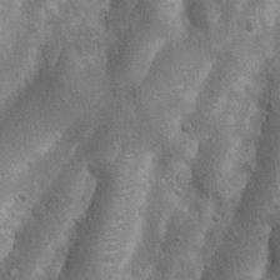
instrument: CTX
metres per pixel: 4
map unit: Nhu
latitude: 7.2726
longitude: -22.6679
